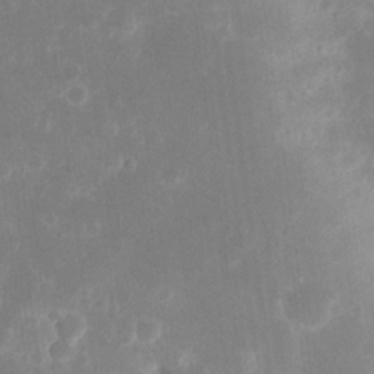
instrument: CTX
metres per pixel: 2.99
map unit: eHh
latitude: 19.6505
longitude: -70.1389
